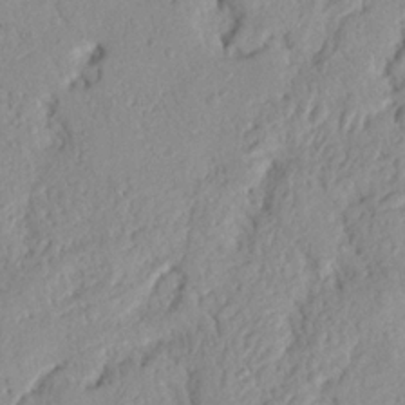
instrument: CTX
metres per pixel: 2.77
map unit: Nhu
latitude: 19.7638
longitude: -77.2537
